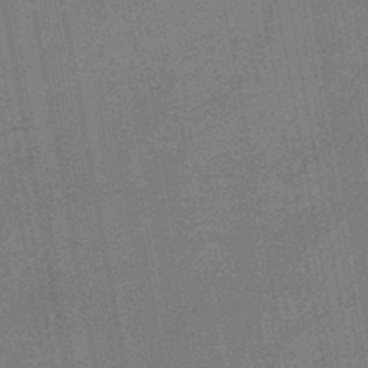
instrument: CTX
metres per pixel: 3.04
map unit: HNb
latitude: -45.4643
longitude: -36.8002
